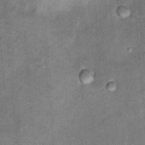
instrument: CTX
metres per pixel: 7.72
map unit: Hto
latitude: 15.1593
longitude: -35.0647
